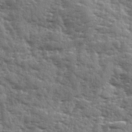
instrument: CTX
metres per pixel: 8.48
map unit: Ave
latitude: 12.3090
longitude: -103.1025
